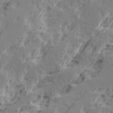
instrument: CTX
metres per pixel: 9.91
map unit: Ave
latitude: 16.2334
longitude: -137.9150
